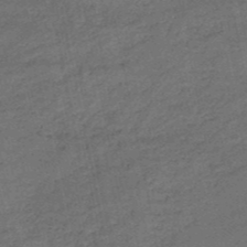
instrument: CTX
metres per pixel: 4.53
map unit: HNb
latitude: -51.0297
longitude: -40.2711
